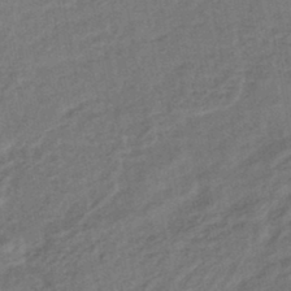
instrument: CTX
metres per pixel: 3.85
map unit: eHb
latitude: -43.2375
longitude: 84.2928
